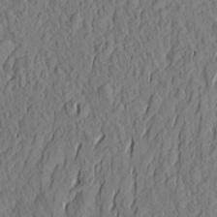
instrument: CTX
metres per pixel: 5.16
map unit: Aa
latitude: 24.1011
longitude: -144.5734
